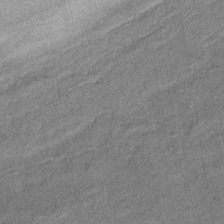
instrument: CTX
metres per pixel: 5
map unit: eHb
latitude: -38.7841
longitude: 79.0486
